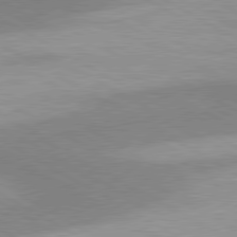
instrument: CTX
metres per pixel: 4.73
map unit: lApd
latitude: 80.2522
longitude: -179.6505
